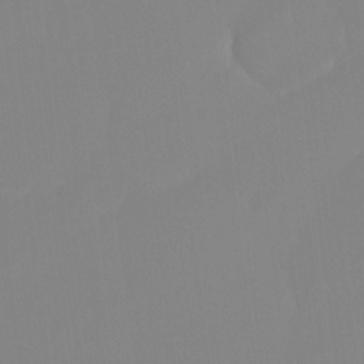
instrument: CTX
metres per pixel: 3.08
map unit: Ht
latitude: -14.3307
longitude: -51.5938
